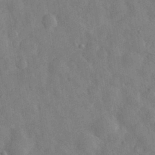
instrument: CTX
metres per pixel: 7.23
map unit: eHh
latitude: 31.2159
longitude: -71.2159
